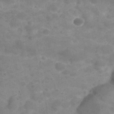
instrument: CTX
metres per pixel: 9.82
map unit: Nhu
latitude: 26.2712
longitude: -52.4412
